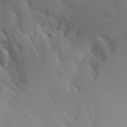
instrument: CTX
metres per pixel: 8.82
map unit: Aa
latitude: 13.1214
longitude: -142.7624
